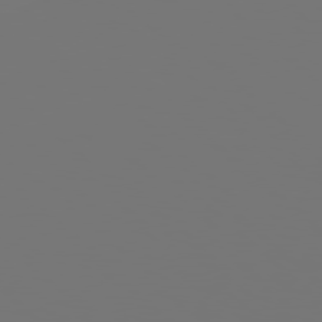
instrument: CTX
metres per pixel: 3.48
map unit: Hpe
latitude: 78.1767
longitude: -177.4804
